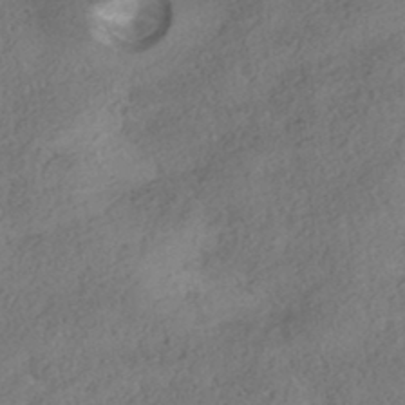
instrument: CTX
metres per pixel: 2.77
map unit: HNhu
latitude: -41.8989
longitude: 103.3132
